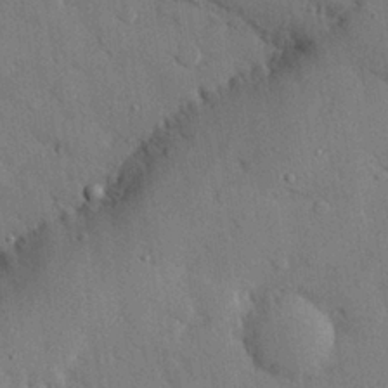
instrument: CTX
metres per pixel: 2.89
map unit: eHh
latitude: 27.8395
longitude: -79.0648
